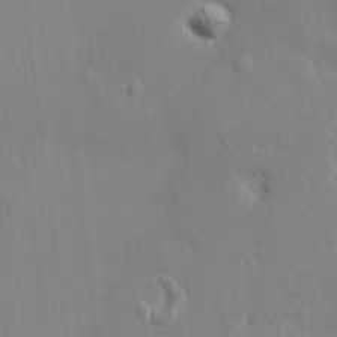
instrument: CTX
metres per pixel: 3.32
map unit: HNhu
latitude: 5.3482
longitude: 7.3887
